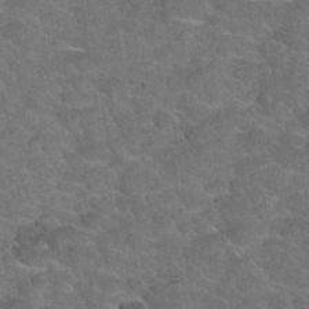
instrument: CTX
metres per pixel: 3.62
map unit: Hto
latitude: 34.7246
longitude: -52.6868
